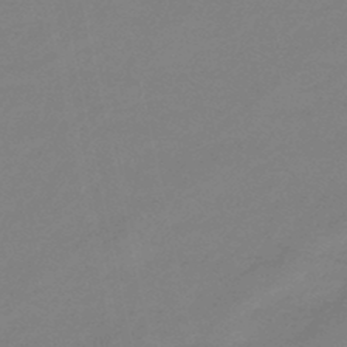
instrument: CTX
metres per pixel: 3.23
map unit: eHb
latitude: -46.1605
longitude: 86.6330
